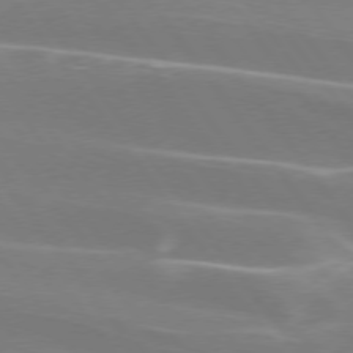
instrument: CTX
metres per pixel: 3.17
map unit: lApd
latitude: 75.1403
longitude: -62.1767
